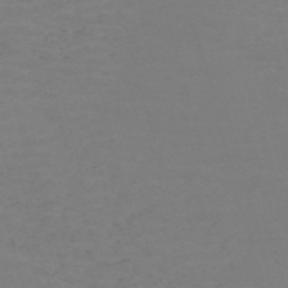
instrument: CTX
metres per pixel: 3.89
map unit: Nve
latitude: -59.1431
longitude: 60.6330
